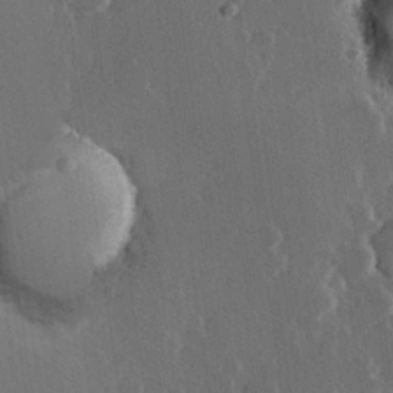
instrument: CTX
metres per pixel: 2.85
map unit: Hve
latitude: 22.8002
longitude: 147.3132
